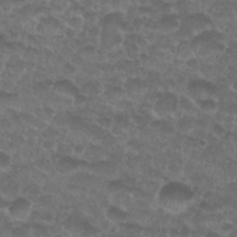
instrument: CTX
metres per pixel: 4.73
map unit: Nhu
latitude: 27.2915
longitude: -52.1956
